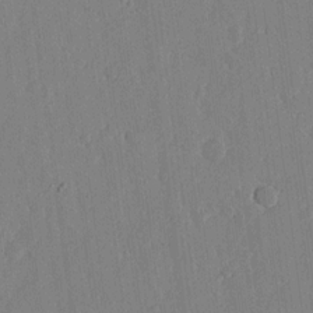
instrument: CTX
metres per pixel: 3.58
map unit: lHvf
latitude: 18.4601
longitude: -114.5356
